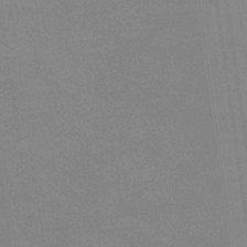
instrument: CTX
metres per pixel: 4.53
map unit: eHb
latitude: -36.9163
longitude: 76.5574
